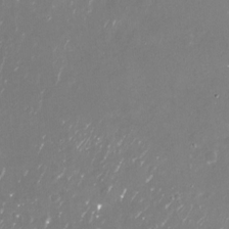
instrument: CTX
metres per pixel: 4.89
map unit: Nhu
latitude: -29.8233
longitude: -77.2348
